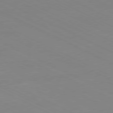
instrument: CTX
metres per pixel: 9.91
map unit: Ap
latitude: -80.7463
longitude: -93.8394
